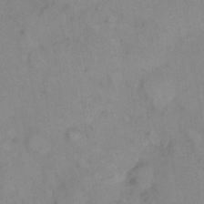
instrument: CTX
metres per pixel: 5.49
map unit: Hto
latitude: 6.8758
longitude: -61.4426
